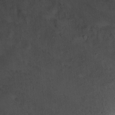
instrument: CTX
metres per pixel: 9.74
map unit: Ht
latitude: -2.0472
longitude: -28.9136
